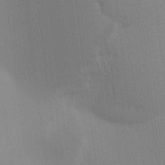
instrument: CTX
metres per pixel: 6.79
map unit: lAa
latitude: -6.2739
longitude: -122.3845
